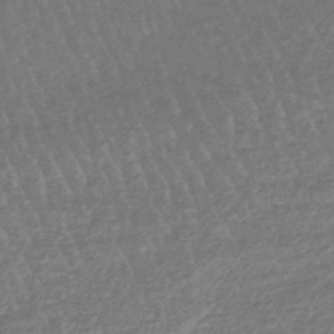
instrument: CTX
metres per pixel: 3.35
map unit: lHb
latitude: -44.6141
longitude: 79.8611
